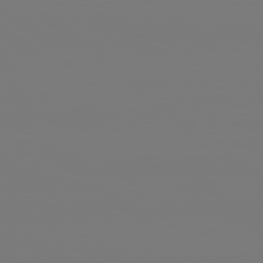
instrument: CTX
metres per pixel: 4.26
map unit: Hpe
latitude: 78.6869
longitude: -137.0648
